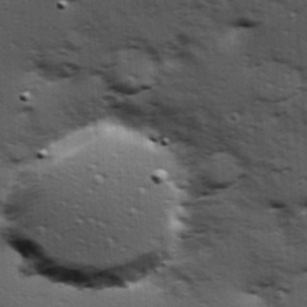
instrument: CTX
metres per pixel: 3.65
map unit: Hve
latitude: 24.3467
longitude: -96.3845
